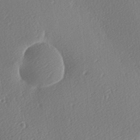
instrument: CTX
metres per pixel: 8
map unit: lAa
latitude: -9.3698
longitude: -127.9339
